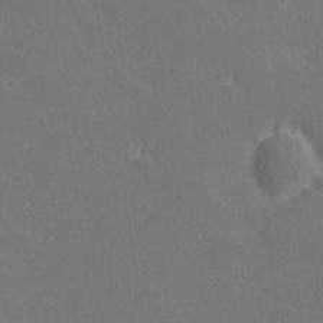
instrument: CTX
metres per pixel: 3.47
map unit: lHvf
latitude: 27.3293
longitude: 143.6721
